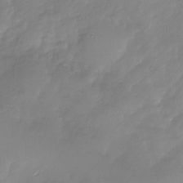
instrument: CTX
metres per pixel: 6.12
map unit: Nhu
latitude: -28.5007
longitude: -61.6694
